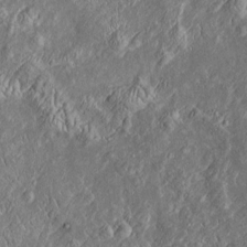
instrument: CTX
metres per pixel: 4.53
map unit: Htu
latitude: -6.9353
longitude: 157.4643
